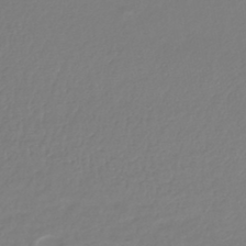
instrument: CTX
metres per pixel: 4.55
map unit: lHb
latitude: -43.5399
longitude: 70.1228
